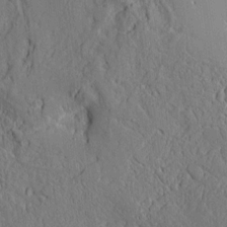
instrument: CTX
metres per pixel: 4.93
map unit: Aa
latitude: 9.7639
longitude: -129.9528
